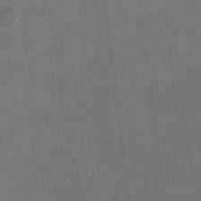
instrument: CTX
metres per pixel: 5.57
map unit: HNhu
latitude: -3.0108
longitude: -3.3670
